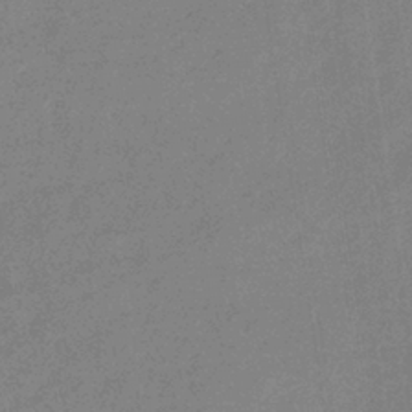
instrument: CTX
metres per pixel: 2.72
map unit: eHb
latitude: -37.2753
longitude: 76.8597
